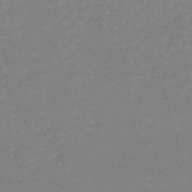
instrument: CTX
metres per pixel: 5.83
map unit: HNhu
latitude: -44.4440
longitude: 99.3321
